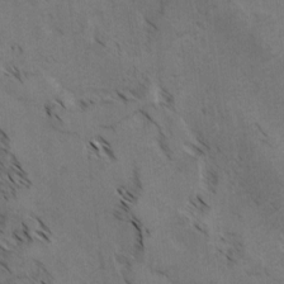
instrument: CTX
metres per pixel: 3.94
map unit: lAvf
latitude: -4.6140
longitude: -113.5371
